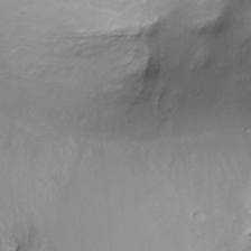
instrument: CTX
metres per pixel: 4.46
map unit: Ht
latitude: -17.5211
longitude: -44.6301
